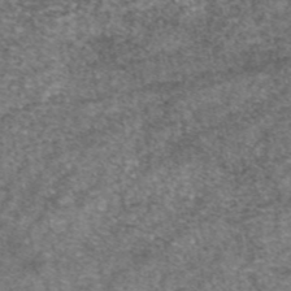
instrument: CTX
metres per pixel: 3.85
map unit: eAb
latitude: 46.1389
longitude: 103.2943
